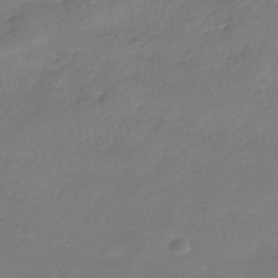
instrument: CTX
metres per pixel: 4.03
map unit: HNhu
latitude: -40.9730
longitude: 100.3117
